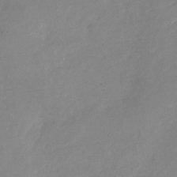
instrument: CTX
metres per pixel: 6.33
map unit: Nhu
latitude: -27.3698
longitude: -74.0255
